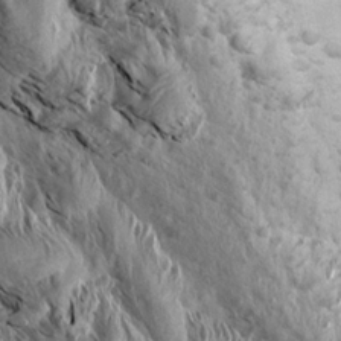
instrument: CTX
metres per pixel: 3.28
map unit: Aa
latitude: 13.9339
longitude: -141.9717
